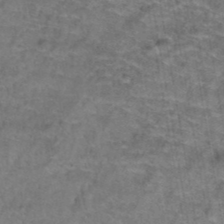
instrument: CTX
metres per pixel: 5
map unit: Hto
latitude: 39.4804
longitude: -42.5735
